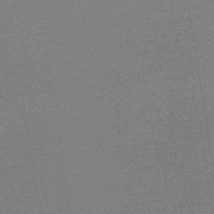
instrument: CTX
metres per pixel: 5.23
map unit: HNb
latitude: -34.6518
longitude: 53.0486
